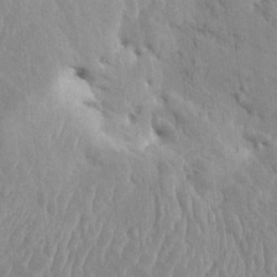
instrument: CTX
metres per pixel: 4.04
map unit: HNhu
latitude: 4.7246
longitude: -6.5168
